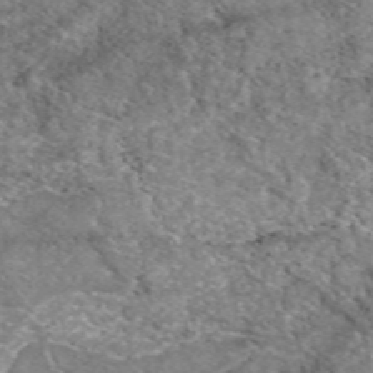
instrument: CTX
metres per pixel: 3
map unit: eAb
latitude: 49.7072
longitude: 110.0661
